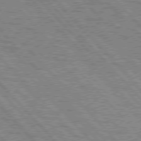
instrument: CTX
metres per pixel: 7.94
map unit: lApd
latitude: 76.9513
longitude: -72.4223
